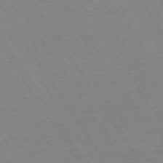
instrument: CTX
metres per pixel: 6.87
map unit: Ap
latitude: -73.9556
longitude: -71.6694
